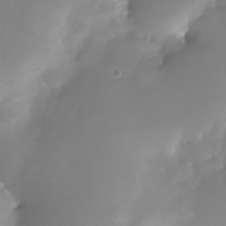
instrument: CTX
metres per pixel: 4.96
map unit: Nhe
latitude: -29.1998
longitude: -109.9150
